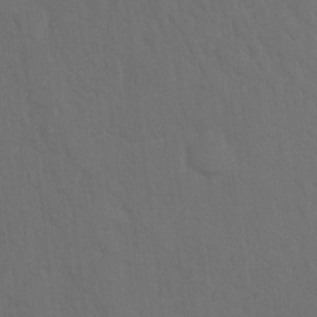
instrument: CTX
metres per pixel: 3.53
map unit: Ht
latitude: 4.0255
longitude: -28.8002
